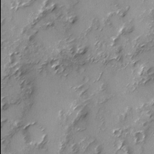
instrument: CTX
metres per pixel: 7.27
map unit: Ave
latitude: -8.1984
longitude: -117.9906
